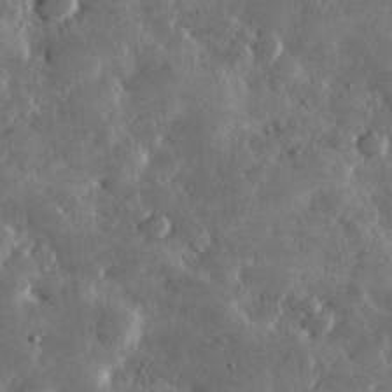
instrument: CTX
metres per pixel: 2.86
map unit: lHvf
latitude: 32.5546
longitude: -90.3467
